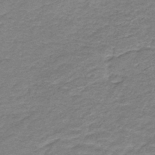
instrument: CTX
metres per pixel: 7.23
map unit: HNb
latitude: -44.4062
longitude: 51.2376
